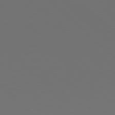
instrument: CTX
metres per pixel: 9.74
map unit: Hpe
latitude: 78.1011
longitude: -173.2159
